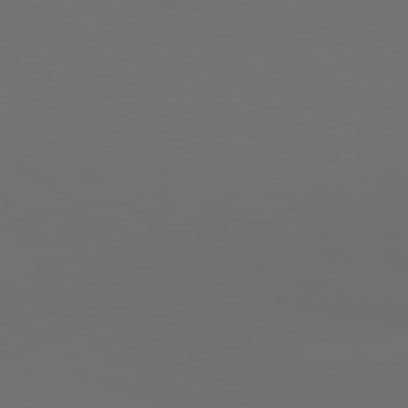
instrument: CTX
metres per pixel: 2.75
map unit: Hpe
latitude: 77.0080
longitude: -133.1214
